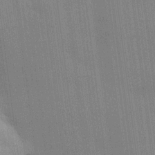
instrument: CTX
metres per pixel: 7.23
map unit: HNhu
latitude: 14.9514
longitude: 12.9542
